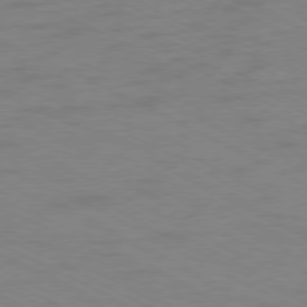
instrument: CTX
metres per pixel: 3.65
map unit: Ap
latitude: -77.8233
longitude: -74.7813
